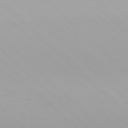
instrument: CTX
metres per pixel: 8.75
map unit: Hpe
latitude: 77.3481
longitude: -132.5357
